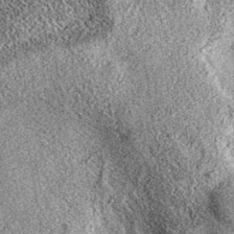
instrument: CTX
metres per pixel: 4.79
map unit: eAb
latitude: 36.6112
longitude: 111.3699
